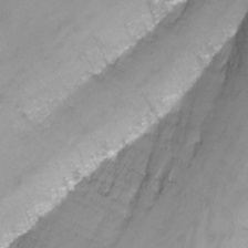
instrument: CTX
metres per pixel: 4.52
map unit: Nhu
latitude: -12.6896
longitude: -58.9514
